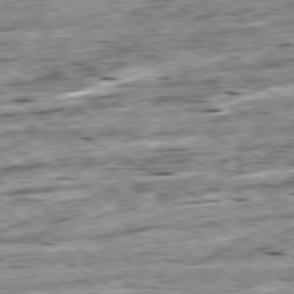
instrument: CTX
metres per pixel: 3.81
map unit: Ap
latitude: -80.2551
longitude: -101.4615
